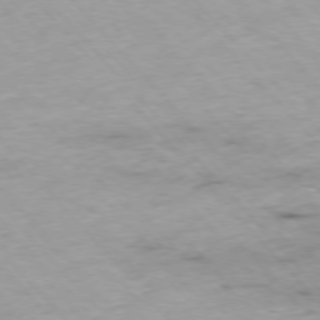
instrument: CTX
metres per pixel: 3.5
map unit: Ap
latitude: -76.4251
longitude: -90.0633
